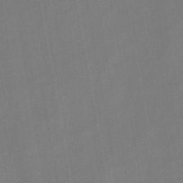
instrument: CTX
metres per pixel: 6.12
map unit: HNb
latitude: -44.7652
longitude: -38.7624
